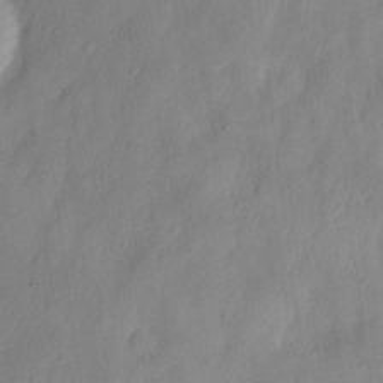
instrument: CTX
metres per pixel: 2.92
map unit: eHh
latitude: 7.7261
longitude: -75.1970
